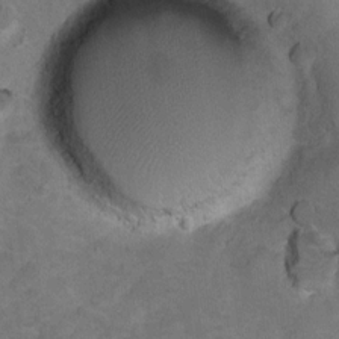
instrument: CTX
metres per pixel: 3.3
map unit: Ht
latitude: 11.6127
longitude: -33.6316
